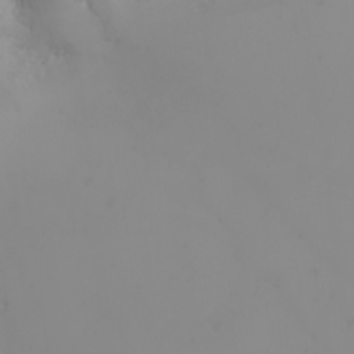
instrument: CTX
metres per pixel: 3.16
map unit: Nhu
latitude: -5.1242
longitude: -90.5735
